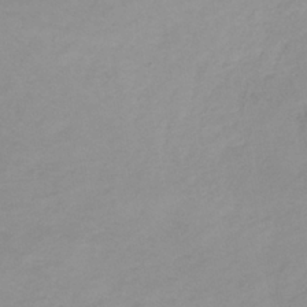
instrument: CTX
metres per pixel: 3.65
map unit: lHb
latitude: -36.8597
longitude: 72.1039
